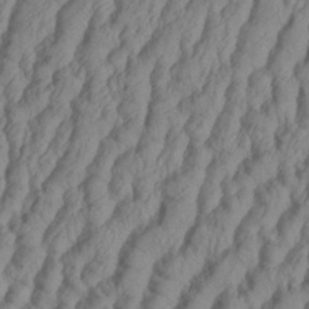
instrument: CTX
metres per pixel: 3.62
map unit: Aa
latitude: 33.4804
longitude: -136.3090
